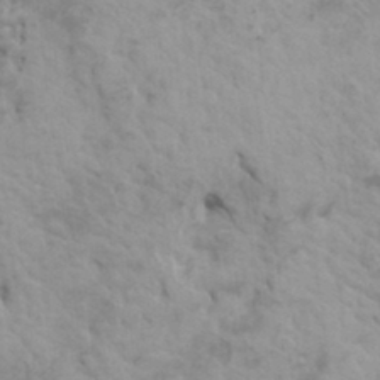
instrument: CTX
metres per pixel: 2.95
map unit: HNhu
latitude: 4.3656
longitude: -2.4412
